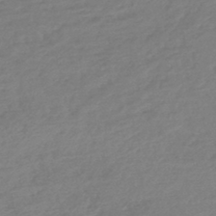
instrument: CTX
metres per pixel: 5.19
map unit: lHb
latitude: -45.1431
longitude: 70.5952
